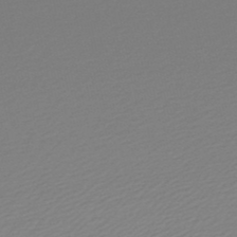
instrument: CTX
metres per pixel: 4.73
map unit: lHb
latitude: -47.5966
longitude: 60.4251
